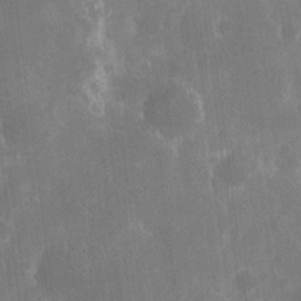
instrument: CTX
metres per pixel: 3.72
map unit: eHh
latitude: 11.0270
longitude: -71.4048
